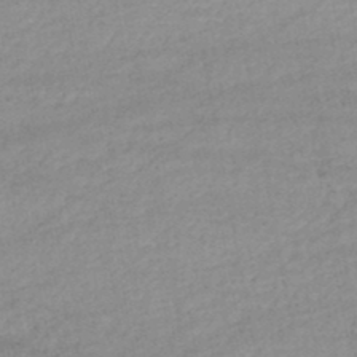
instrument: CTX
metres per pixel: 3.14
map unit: lHb
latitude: -46.1228
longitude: 61.9745
